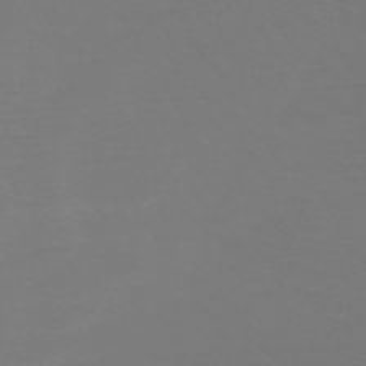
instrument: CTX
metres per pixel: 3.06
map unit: HNb
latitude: -50.9542
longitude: -43.8017
